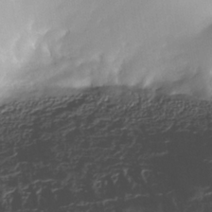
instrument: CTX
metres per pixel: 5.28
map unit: Nhe
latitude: -37.4643
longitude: -119.0080
